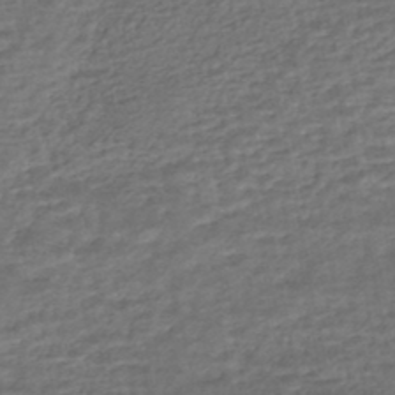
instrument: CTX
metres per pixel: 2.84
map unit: HNhu
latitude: -45.7100
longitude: 102.5007
